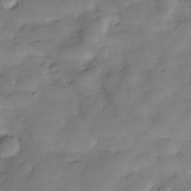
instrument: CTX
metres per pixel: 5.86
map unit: Hve
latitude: -28.9542
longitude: 91.3699
